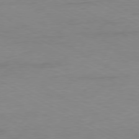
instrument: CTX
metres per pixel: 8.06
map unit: Ap
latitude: -77.8233
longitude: -73.9151
